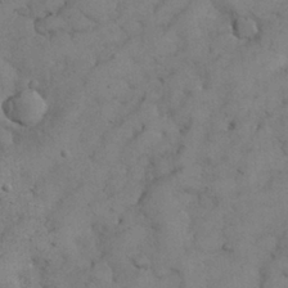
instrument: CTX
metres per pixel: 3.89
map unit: Nhu
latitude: 28.7057
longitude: -71.2537
